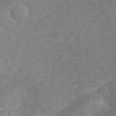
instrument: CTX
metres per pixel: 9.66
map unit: eHh
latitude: 32.4979
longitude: -61.9717
